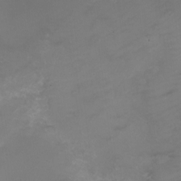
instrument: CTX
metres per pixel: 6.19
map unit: Nhe
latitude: -19.4265
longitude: 143.5399
